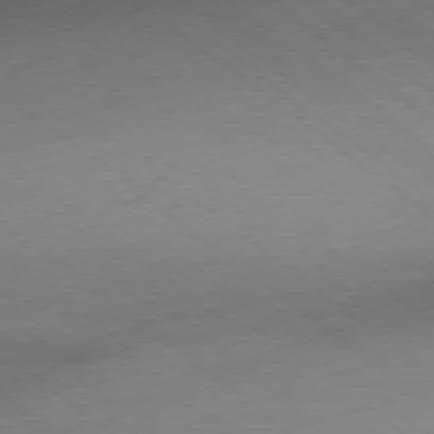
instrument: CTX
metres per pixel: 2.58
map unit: Ap
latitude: -79.0108
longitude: -54.5923
